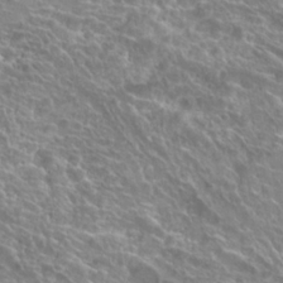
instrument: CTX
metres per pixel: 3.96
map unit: Hto
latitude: 22.9514
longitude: -40.1199
